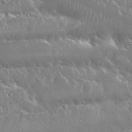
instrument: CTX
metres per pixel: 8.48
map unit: Nhu
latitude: 25.4993
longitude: -59.8583
